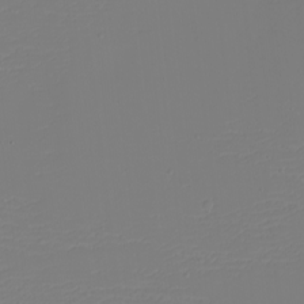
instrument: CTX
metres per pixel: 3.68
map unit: eHh
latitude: -5.1431
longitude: -83.8772
